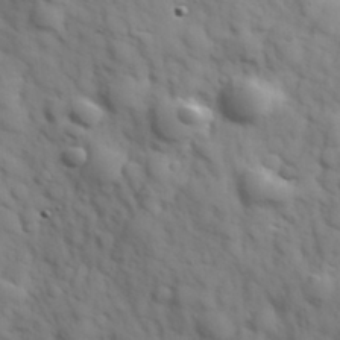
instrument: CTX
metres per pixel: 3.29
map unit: Hve
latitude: 32.2711
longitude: 150.7463
